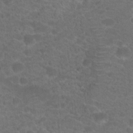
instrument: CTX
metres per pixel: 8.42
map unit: Hto
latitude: 19.8583
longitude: -39.0836
